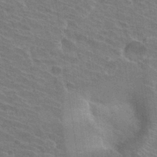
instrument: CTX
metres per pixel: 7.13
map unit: Hto
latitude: 31.6127
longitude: -41.6504
